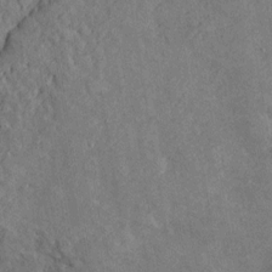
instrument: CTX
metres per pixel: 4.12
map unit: Htu
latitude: -6.9541
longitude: 155.6155
